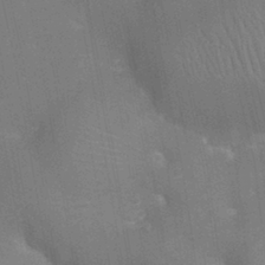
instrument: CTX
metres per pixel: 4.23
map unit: Ht
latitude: -11.0487
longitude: -22.5357
